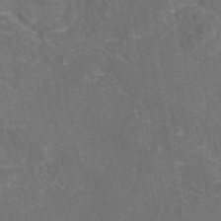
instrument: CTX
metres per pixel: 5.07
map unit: eAb
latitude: 45.8394
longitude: 108.4818
